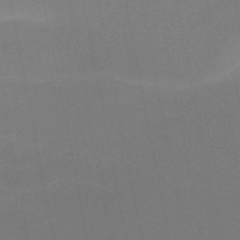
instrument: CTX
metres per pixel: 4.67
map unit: HNb
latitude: -51.6722
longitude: -45.6694
